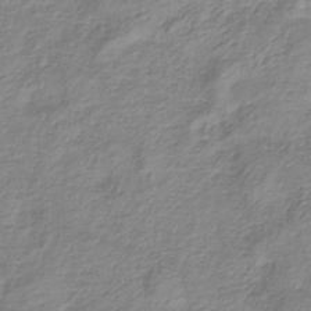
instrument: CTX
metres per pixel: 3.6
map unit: lHb
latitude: -36.1227
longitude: 73.0864
